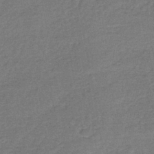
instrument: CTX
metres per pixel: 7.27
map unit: lHb
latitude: -41.6533
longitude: 67.0108
